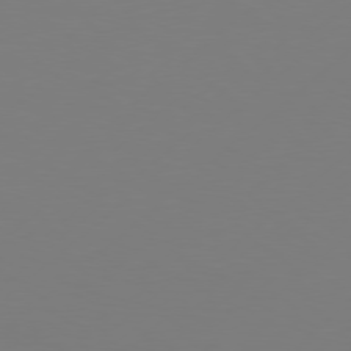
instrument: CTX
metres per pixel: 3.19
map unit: Hpe
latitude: 76.7246
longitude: -130.9892
